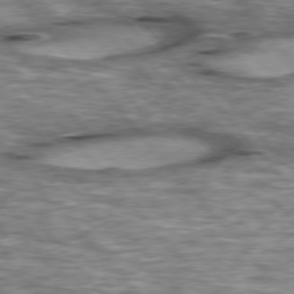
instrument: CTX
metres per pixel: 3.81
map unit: lApd
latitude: 76.4223
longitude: -49.3104
